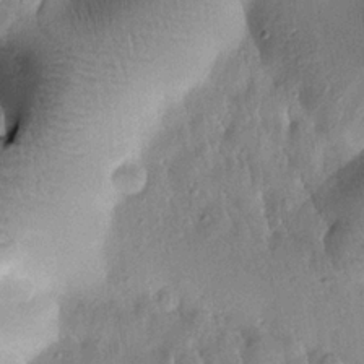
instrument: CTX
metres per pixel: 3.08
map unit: Htu
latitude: -0.0850
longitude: 173.1431
